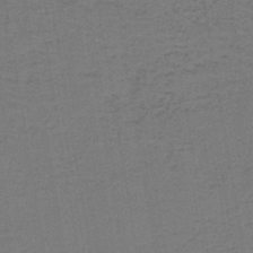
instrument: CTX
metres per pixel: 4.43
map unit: lHb
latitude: -42.8596
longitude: 53.5966
